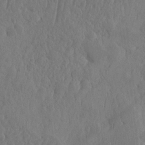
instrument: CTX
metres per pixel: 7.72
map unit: eHh
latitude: -2.3495
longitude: 14.6708
